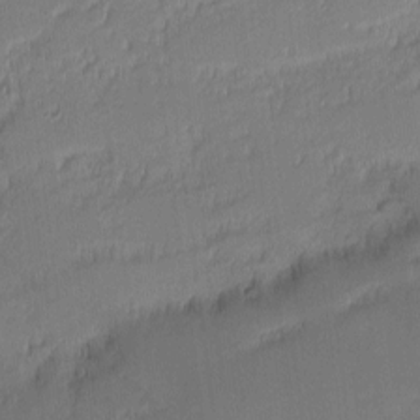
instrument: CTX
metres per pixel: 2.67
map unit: eHh
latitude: -2.2550
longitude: -83.6693
